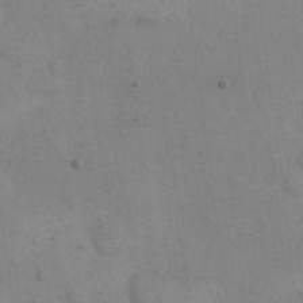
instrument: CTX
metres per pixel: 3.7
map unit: eHh
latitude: 15.1970
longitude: -67.2537
